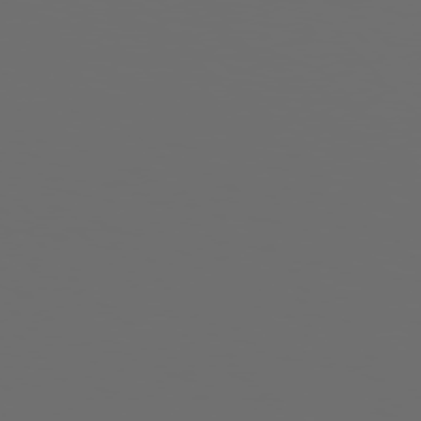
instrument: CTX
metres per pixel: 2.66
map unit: Hpe
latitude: 76.4034
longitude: -140.8191
